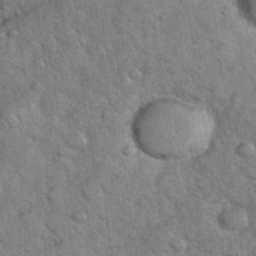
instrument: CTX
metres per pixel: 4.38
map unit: eHh
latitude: 37.5371
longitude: -64.8380
